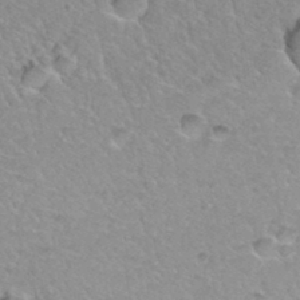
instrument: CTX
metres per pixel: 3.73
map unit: Hto
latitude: 34.9702
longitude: -48.6113
